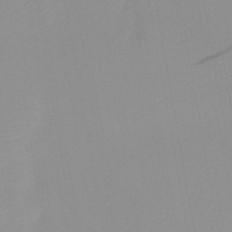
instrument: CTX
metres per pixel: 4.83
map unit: HNb
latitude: -45.1809
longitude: -43.6694
